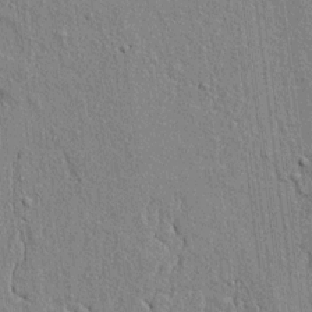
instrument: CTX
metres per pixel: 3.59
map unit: lAvf
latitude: 6.9892
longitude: 166.8597
